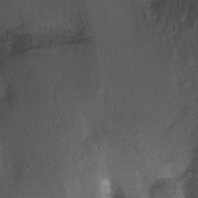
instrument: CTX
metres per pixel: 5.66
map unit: Nhu
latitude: -7.3698
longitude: -40.3845
